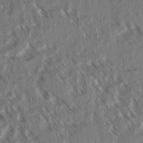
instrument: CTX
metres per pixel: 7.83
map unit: lAvf
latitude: 3.7260
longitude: -105.4994
